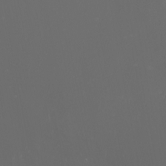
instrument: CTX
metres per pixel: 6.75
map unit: Htu
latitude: -6.5196
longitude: -67.9906
